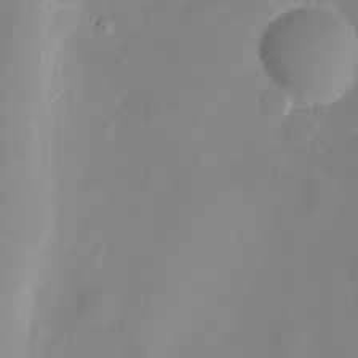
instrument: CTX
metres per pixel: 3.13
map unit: Ht
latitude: -10.7841
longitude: -29.3670
